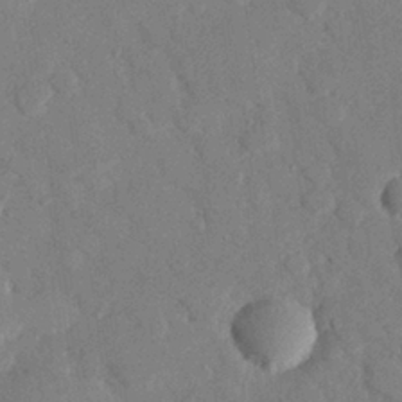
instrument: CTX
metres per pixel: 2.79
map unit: eHh
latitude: 27.3104
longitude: -80.4979
